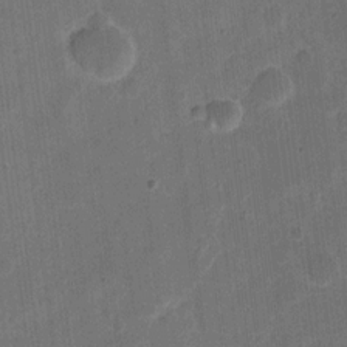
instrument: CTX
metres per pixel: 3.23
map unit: eHh
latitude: 11.7639
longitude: -66.9891
